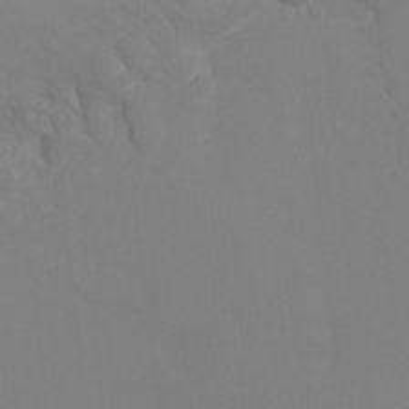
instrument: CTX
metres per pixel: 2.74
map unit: Ht
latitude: -8.8030
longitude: -31.9717
